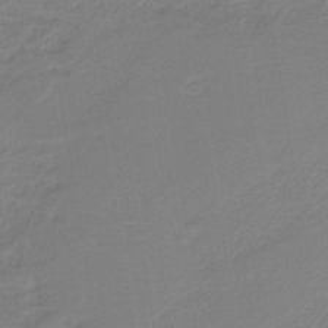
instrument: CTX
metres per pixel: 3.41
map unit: HNb
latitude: -41.5399
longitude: 51.2565
